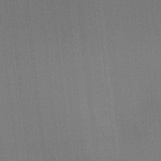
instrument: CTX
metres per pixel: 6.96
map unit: Ht
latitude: -6.4440
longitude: -27.3293
